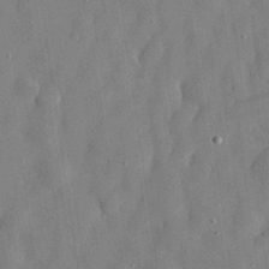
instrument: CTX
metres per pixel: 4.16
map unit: eHh
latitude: 30.1389
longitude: -75.3293
